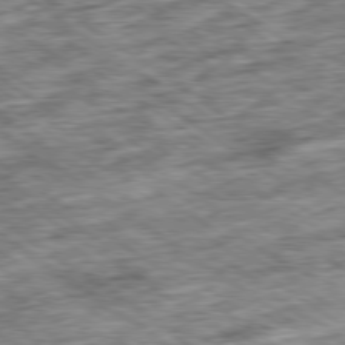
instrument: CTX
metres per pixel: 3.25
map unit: Ap
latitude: -79.5399
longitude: -75.6316
